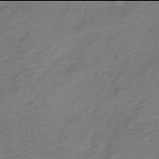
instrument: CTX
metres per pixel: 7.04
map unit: Nve
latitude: -18.0094
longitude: 109.1242
